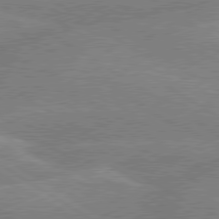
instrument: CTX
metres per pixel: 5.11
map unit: lApd
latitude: 79.7261
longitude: -133.1781
